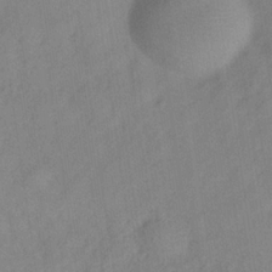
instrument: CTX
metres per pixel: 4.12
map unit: Hve
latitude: -32.4629
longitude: 92.0472
